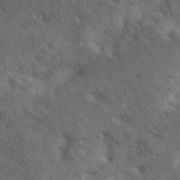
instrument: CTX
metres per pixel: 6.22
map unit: eAb
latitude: 42.4790
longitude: 108.5385
